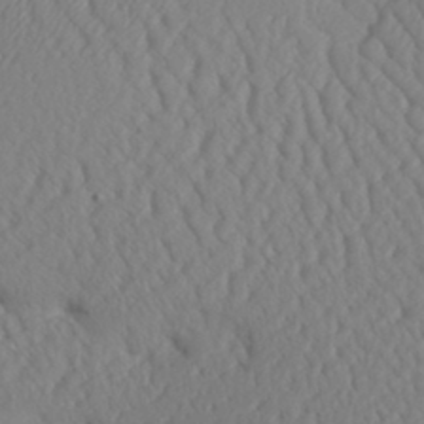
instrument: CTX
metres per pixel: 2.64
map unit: Aa
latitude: 30.8947
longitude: -141.1025
